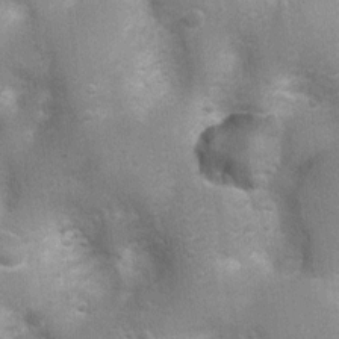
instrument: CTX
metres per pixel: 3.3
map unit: Ht
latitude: 4.3089
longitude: -21.5371
